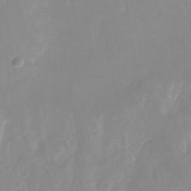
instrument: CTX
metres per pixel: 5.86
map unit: Nhu
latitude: -25.3887
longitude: -70.1956
